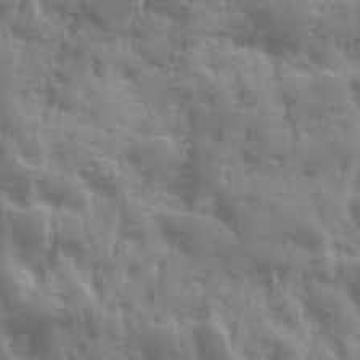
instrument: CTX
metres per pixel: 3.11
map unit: Ave
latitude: 19.4237
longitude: -132.0444
